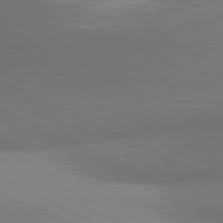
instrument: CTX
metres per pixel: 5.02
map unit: lApd
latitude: 81.1025
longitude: 133.9367
